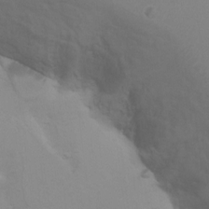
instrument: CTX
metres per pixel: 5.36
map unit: Hto
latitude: 7.7450
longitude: -31.0837
